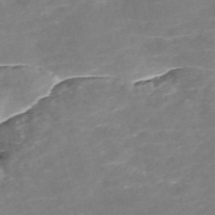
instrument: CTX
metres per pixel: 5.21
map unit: Nve
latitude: -57.9556
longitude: 59.2186
